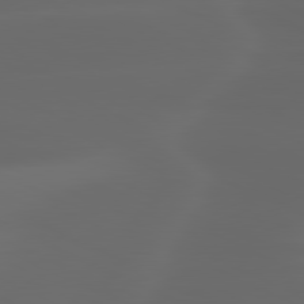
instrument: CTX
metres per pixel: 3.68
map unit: lApd
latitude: 80.0444
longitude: -117.4049
